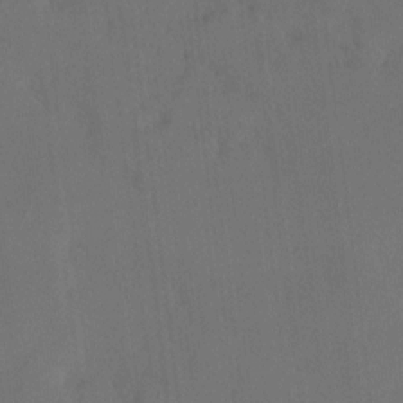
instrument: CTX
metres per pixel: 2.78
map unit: HNhu
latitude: 6.7435
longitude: 3.7099
